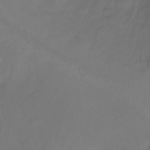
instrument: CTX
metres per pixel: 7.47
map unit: Ht
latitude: 0.5168
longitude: -36.2145
